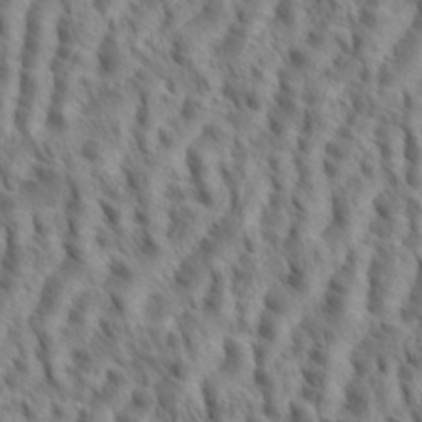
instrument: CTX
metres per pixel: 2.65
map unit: eHh
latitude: 35.1970
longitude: -138.3278
